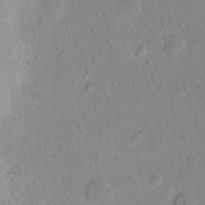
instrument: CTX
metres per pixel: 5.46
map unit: Nhu
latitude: 13.6316
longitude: -37.0459
